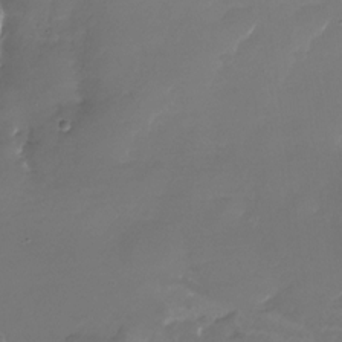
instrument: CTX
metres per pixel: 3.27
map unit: Nhu
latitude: -28.3873
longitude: -67.9528
